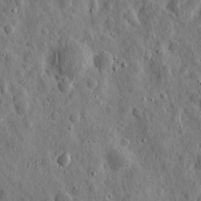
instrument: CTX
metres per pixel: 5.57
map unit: eHh
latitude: 11.0836
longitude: -73.6316
